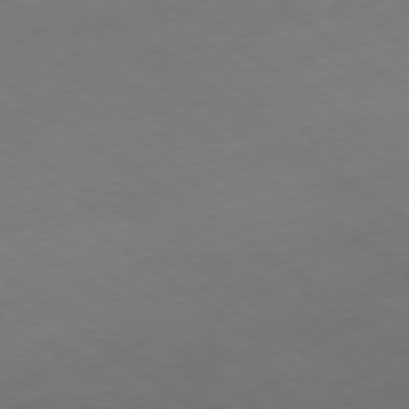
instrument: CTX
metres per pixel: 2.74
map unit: Ap
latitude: -79.1998
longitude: -57.3481
